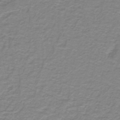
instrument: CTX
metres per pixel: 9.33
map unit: lHb
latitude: -41.4265
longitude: 56.5007
